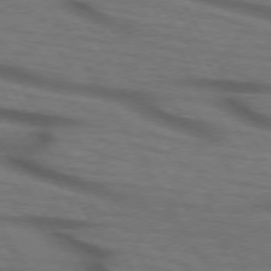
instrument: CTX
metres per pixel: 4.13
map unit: lApd
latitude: 73.4427
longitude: -73.5372
